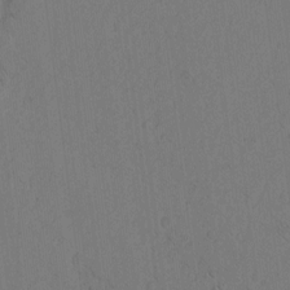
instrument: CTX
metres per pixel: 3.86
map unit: Nhu
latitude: -5.5021
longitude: -151.3859
